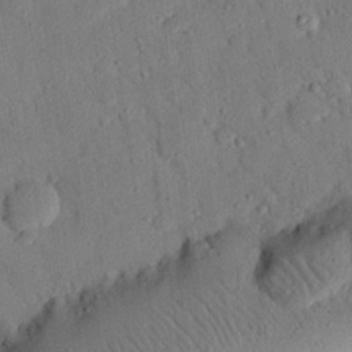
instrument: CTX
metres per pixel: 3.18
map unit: eHh
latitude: 25.8394
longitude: -79.6127
